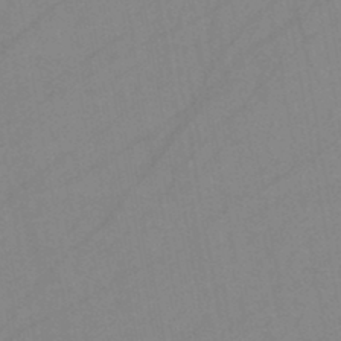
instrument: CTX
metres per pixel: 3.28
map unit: HNb
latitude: -45.4643
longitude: -40.8002
